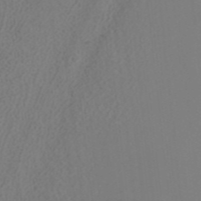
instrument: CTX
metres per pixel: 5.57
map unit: ANa
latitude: 37.2159
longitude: 24.1795
